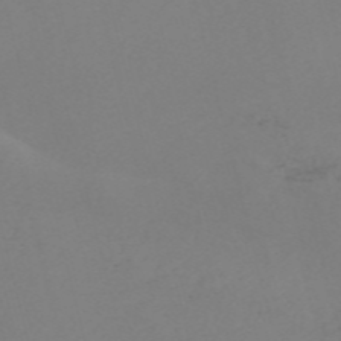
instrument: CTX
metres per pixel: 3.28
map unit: Nve
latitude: -57.0864
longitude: 53.2753
